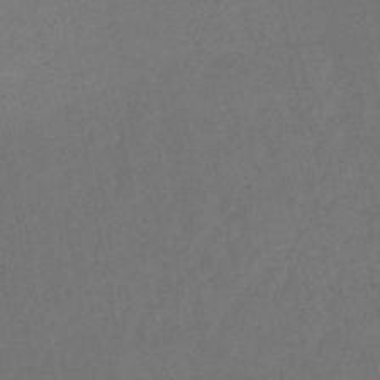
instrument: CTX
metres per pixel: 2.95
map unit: HNb
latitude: -44.1417
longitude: -44.6868
